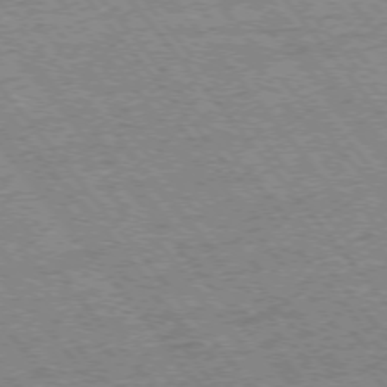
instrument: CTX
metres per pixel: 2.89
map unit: Ap
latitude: -75.8423
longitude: -87.4048
